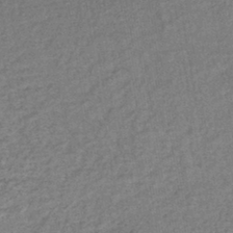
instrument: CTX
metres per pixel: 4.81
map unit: lHb
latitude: -40.8219
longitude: 71.3888
